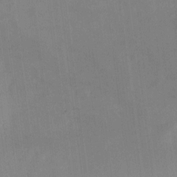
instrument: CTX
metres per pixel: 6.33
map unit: HNhu
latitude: 8.2334
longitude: 9.3698
